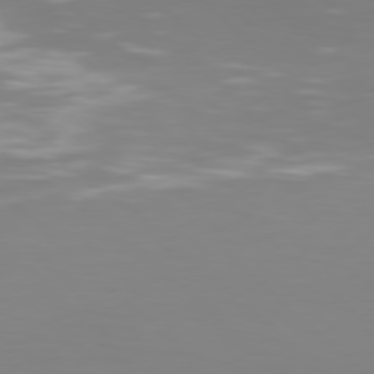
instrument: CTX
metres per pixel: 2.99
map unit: Hpe
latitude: 77.3292
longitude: -168.8191
